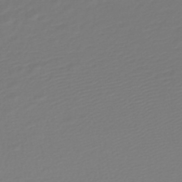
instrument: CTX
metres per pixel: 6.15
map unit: lHb
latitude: -45.0486
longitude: 76.1228
